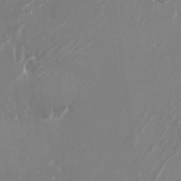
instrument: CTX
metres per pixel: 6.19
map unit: Nhu
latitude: -22.8786
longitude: -72.1767
